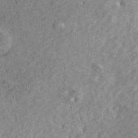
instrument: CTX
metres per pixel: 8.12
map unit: ANa
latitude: 41.8016
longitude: -86.5923
